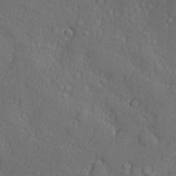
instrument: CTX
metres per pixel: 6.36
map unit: Ave
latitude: -9.4076
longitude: -119.0836
